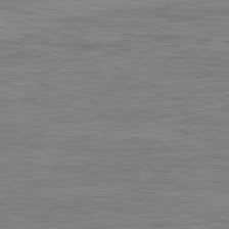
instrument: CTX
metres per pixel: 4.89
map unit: Ap
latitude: -82.1417
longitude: -79.3671
